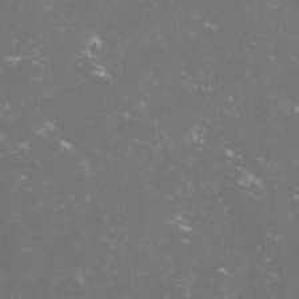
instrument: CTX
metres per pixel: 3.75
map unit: lHvf
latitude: -13.8045
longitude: -99.4426
